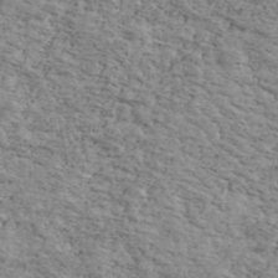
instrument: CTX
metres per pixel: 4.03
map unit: Ave
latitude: 41.1970
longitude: -109.4993
